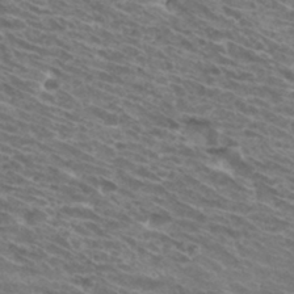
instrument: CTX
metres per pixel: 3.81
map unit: Hto
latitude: 32.3089
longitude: -42.8947
